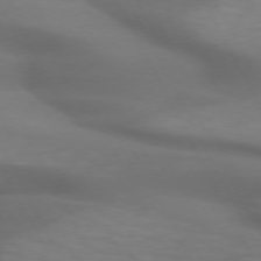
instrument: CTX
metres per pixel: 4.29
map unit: lApd
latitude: 71.9150
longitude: -50.7813
